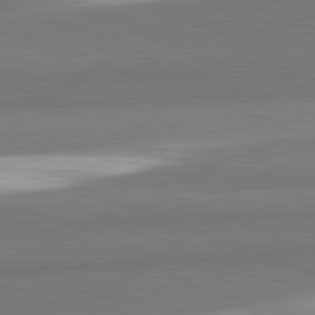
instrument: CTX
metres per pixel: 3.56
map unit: lApd
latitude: 82.3845
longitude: 153.1620
